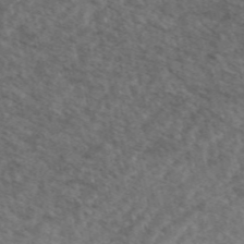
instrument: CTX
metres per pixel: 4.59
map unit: ANa
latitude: 49.9717
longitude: -72.4979
